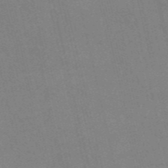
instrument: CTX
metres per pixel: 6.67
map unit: HNb
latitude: -55.0864
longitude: -38.2145
